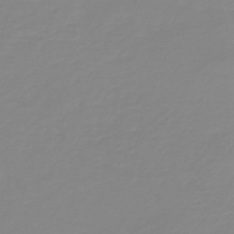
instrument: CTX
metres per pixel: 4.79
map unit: HNb
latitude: -44.5385
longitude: 51.5021
